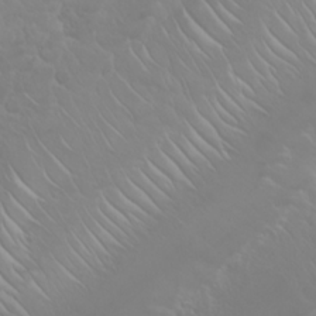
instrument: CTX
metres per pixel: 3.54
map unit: Nhu
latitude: 23.2915
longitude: -64.1767
